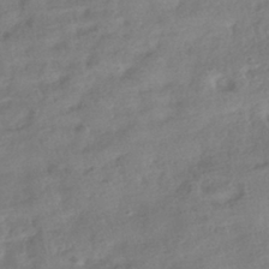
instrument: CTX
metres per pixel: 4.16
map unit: HNhu
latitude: -41.1242
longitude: 98.1417
